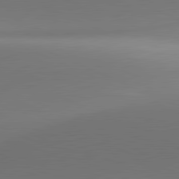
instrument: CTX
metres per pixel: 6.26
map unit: lApd
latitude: 81.4426
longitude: 142.9163
